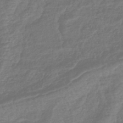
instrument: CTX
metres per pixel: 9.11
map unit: eHb
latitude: -43.1242
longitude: 82.1606
